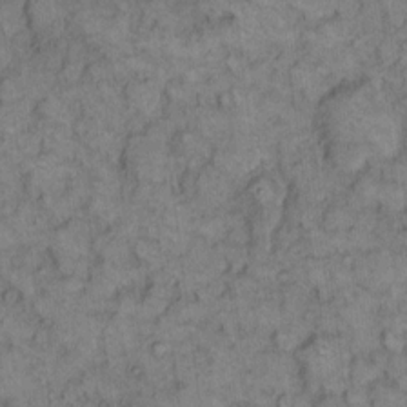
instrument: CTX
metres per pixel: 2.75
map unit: eHh
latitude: 9.0459
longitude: -63.5749
